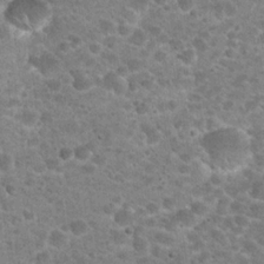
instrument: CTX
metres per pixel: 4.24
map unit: Hto
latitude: 22.9136
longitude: -49.9717
